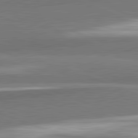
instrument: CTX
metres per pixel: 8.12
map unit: lApd
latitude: 82.4223
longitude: 160.5385
